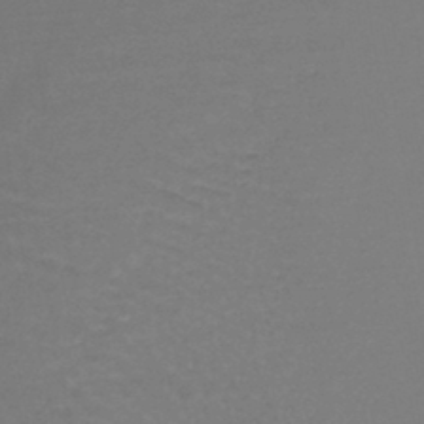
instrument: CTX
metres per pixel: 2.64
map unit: lHb
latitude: -44.3684
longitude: 68.1983
